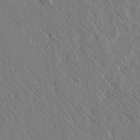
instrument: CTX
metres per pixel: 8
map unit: lAvf
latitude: 7.4804
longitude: 160.1228
